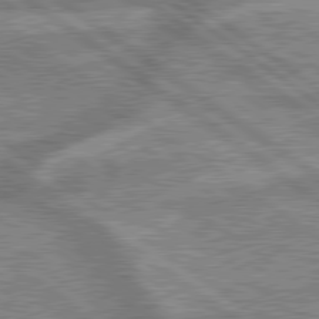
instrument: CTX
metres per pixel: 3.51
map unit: lApd
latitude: 79.5938
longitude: -168.7246
